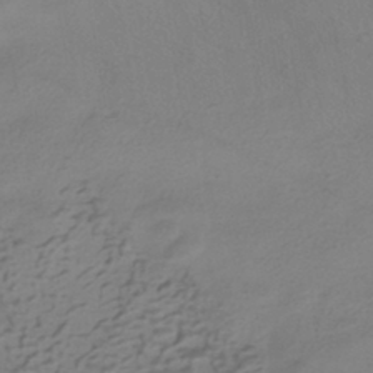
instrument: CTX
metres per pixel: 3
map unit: HNhu
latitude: -41.9178
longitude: 101.1998
